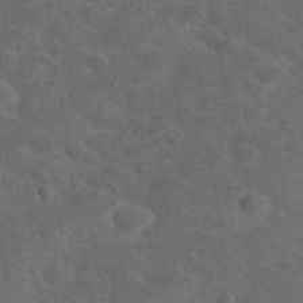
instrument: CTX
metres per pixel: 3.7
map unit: eHh
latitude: 37.6694
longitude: -66.7057
